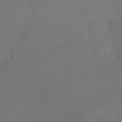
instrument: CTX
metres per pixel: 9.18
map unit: HNhu
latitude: -41.2565
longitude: 97.4266
